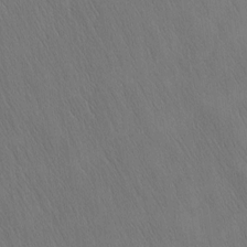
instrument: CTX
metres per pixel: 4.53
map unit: Nhu
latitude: -4.3495
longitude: -151.0269
